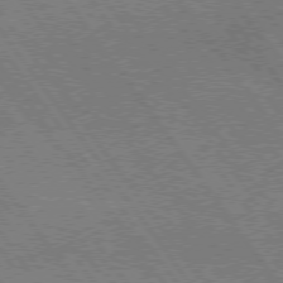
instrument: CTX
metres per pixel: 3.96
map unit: lApd
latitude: 74.9703
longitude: -80.8002
